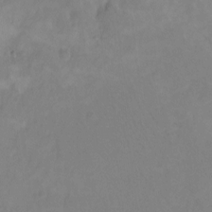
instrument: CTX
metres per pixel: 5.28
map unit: Hto
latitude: -11.9178
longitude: -40.0822
